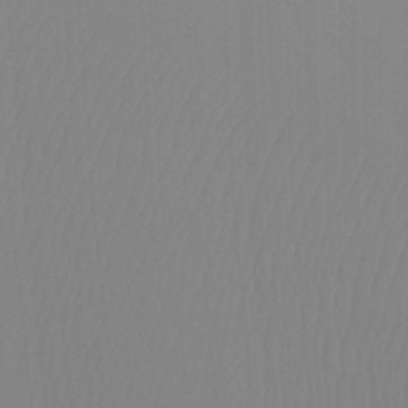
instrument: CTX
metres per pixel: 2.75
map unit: Ht
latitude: -8.0661
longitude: -31.4049
